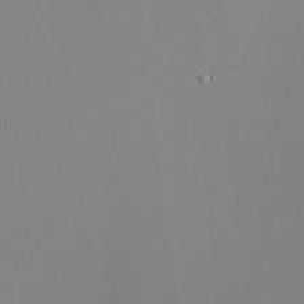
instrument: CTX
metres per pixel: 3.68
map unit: HNhu
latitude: 10.7624
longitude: 22.5574
